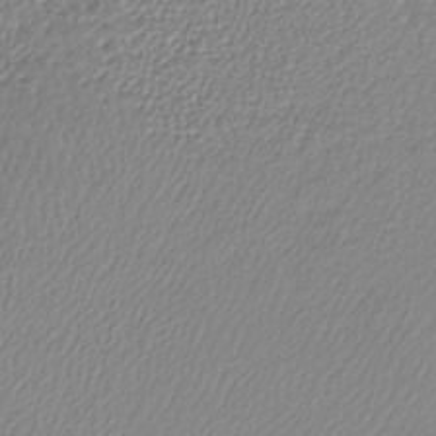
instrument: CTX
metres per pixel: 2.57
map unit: lHb
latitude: -41.2754
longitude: 72.0850
